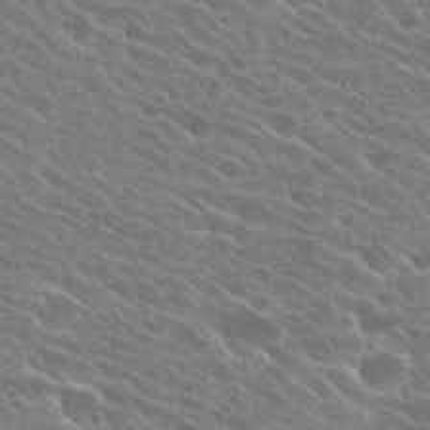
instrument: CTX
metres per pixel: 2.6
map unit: Hto
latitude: 25.5560
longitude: -41.5938
